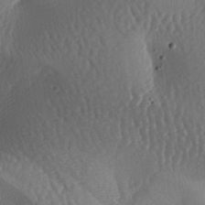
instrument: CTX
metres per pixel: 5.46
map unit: lAa
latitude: -7.2565
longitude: -128.4223
